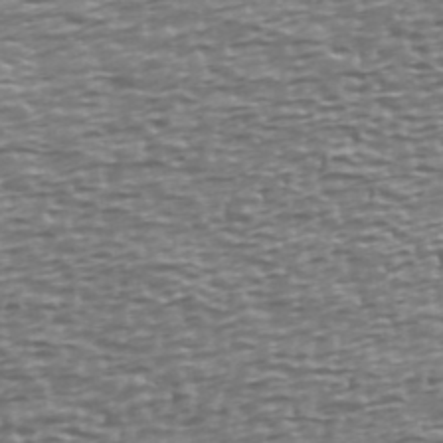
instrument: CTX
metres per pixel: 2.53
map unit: Ave
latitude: 40.3089
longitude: -112.9891
